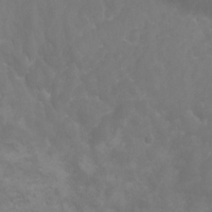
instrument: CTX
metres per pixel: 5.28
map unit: Ht
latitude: -3.0864
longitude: -19.1970
